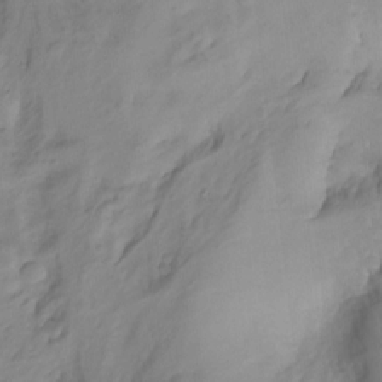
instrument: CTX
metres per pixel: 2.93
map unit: Nhu
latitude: -13.1998
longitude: -66.5356
